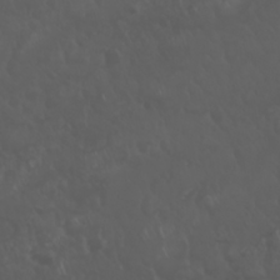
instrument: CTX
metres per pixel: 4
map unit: Nhu
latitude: 22.8380
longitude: -64.6679
